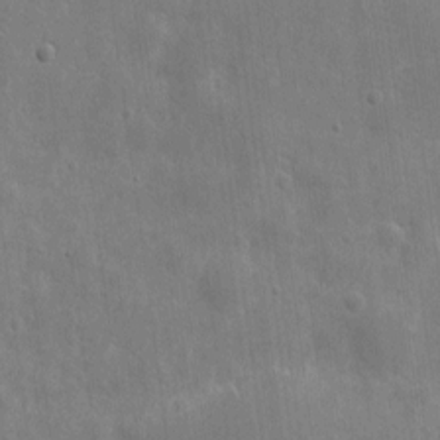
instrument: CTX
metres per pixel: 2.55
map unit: eHh
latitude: 7.2537
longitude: -72.3657
